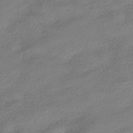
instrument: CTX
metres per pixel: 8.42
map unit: HNhu
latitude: -40.4818
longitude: 98.0850
